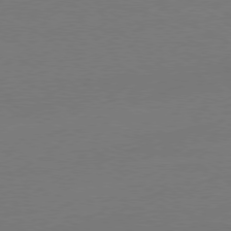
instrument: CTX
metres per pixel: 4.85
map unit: Ap
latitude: -79.3131
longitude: -97.4048
